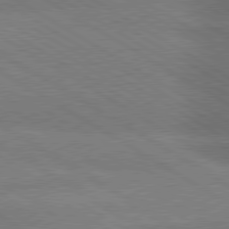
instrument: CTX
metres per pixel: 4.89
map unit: lApd
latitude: 79.9717
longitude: -152.8758
